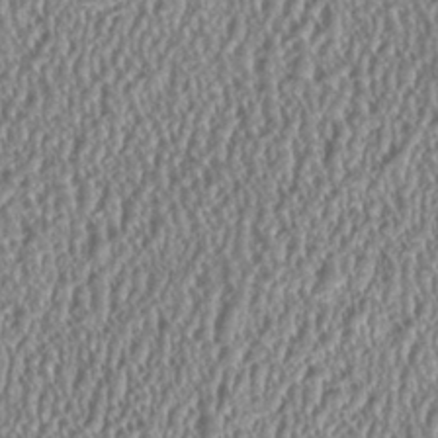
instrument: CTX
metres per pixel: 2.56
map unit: HNhu
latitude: 0.7057
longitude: 0.5385
